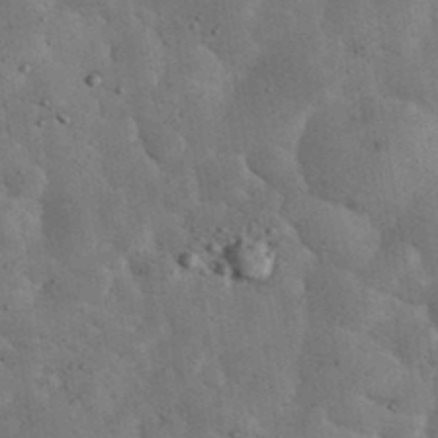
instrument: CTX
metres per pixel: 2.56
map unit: eHh
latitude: 34.5734
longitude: -68.3467
